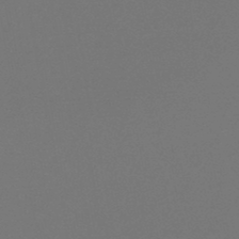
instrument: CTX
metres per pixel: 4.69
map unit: lHb
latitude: -47.4076
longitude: 65.8423
